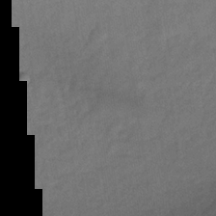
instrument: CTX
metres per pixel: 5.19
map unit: lHb
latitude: -33.2376
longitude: 64.7841
